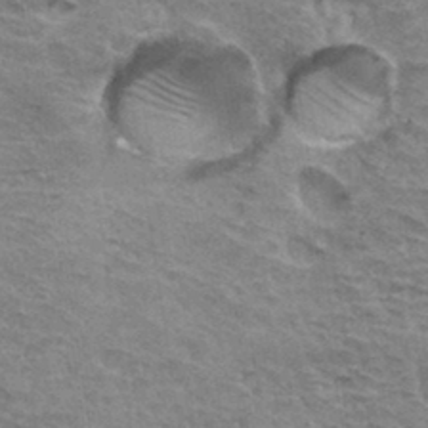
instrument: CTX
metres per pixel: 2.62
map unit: Hto
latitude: 33.8394
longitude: -45.3670
